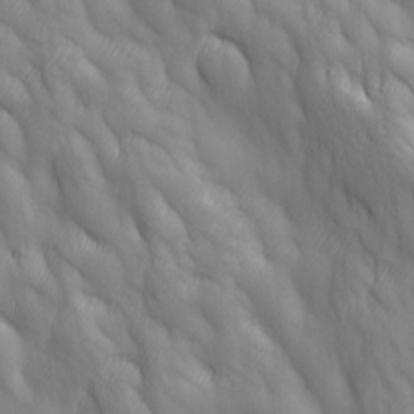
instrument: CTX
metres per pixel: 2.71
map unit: Ave
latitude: 13.1214
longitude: -105.3482
